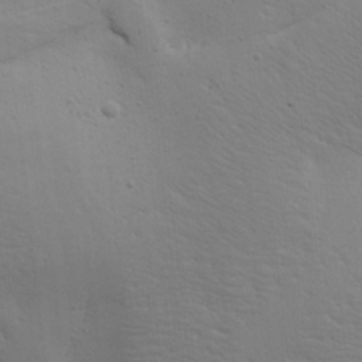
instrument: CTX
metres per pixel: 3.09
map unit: Ave
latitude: 17.1214
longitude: -139.0647
